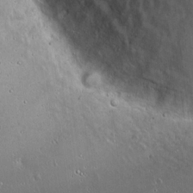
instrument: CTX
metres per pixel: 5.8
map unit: Hto
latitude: 17.5182
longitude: -57.3670
